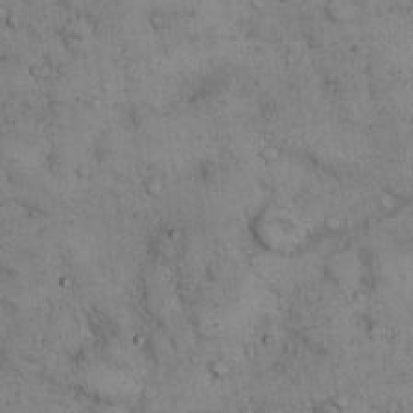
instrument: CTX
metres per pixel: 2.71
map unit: Hto
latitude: 11.8583
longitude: -58.7246
